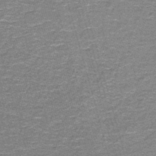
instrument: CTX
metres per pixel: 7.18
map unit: lHb
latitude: -43.0864
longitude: 55.8989
